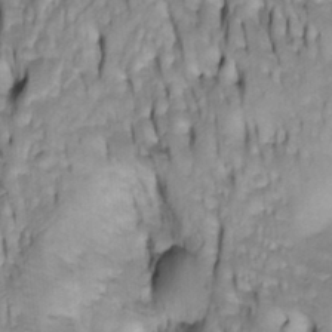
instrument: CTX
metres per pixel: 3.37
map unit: Htu
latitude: -4.5573
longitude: 150.5006
